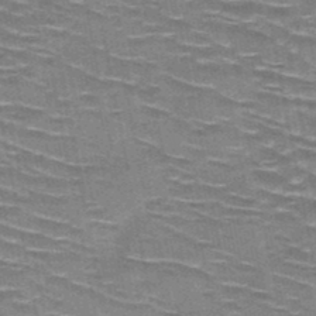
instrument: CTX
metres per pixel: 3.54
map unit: HNb
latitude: -47.8044
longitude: -47.2915
